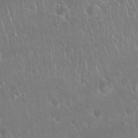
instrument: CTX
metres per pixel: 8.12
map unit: Nhu
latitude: 27.4993
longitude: -62.4412
